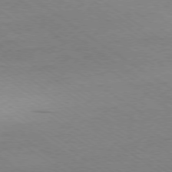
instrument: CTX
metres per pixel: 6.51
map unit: Ap
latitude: -78.5951
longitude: -84.4034
